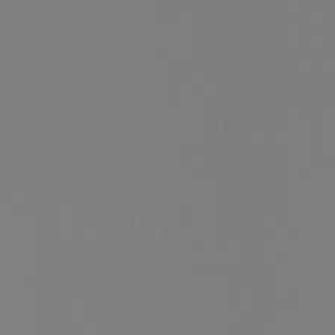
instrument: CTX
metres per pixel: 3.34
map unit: Ht
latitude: -4.4251
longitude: -61.3670
